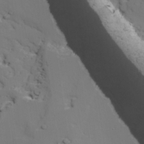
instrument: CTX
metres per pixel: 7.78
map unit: lAvf
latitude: 26.6302
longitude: -110.0633
